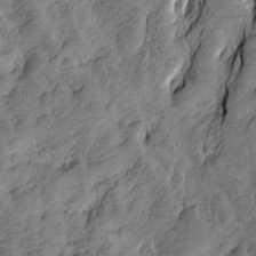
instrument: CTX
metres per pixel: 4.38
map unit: Htu
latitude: -4.7085
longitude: -176.1955
